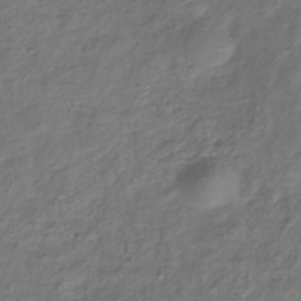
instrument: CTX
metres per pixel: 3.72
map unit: Hve
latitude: -33.6533
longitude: 88.8408
